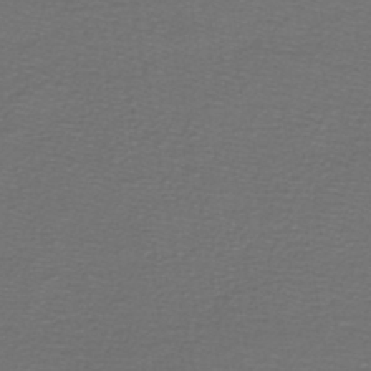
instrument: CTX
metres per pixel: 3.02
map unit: lHb
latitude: -43.8800
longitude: 56.8597
